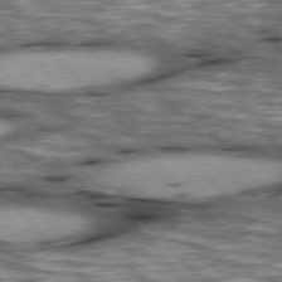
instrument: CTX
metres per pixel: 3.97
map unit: lApd
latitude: 76.5545
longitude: -49.6505
